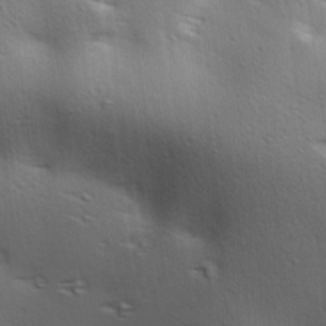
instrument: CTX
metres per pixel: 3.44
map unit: lAa
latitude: 18.2522
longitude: -138.2900
